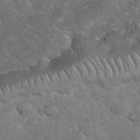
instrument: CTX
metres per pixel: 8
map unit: eHh
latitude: 36.2145
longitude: -65.4804
